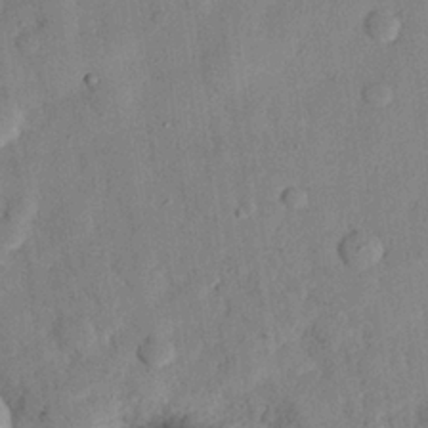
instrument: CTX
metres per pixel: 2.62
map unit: eHh
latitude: 26.5735
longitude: -75.8394
